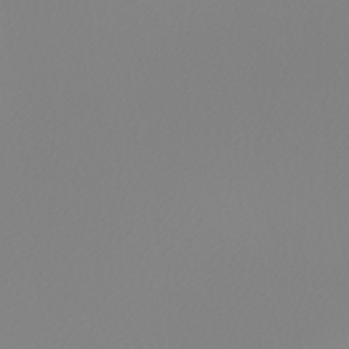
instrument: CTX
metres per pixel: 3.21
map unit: Nhu
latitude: -4.5384
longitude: -94.2334
